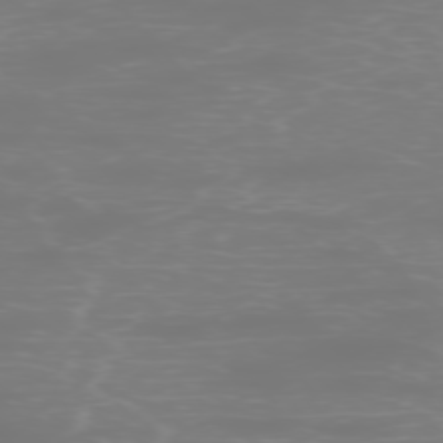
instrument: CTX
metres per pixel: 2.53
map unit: Ap
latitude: -76.6896
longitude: -62.8380
